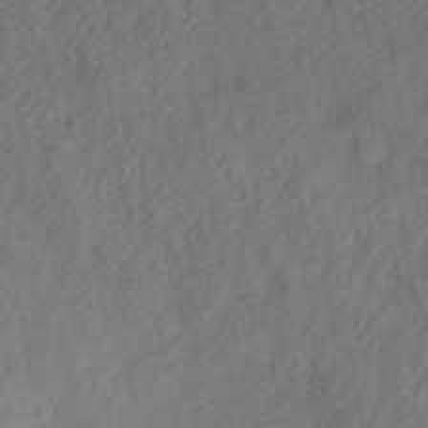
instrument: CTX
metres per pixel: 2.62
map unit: ANa
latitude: 45.4993
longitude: 45.7856
